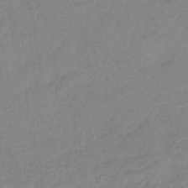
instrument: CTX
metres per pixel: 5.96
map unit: lHb
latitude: -44.5385
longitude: 74.9731
